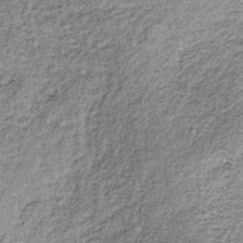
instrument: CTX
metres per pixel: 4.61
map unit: lHb
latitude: -36.5762
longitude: 64.7841
